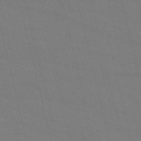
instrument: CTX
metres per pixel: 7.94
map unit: HNb
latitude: -54.7274
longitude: -37.5371
